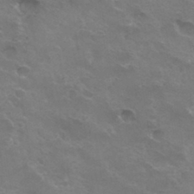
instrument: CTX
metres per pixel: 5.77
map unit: Hto
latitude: 33.3293
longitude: -41.2348
